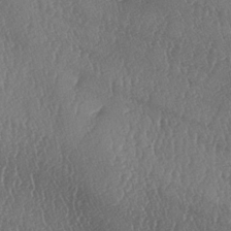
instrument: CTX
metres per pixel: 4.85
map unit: lAa
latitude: -7.4643
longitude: -129.3670
